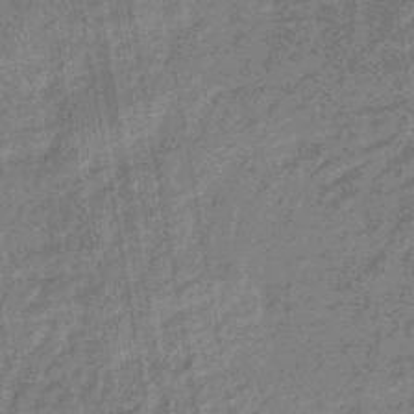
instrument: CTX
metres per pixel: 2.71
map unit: eHb
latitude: -43.8422
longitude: 86.8597
